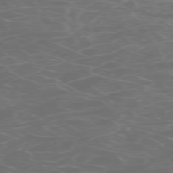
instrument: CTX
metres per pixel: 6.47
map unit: Hpe
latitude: -73.8233
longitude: 6.4062
